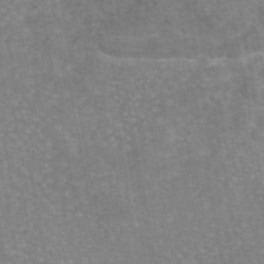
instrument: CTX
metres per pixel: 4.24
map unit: eAb
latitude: 46.1011
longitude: 105.8044
